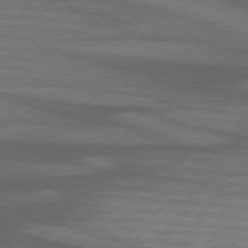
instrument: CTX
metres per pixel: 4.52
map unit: lApd
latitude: 74.3656
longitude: -78.4979
